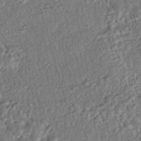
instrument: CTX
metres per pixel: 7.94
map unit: HNhu
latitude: -46.7652
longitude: 99.2943
